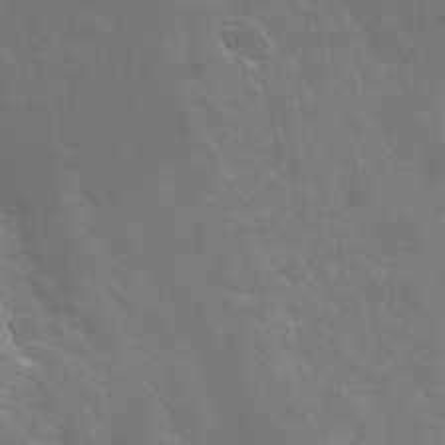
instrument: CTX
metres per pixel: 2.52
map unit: Hto
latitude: 28.6301
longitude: -40.5545
